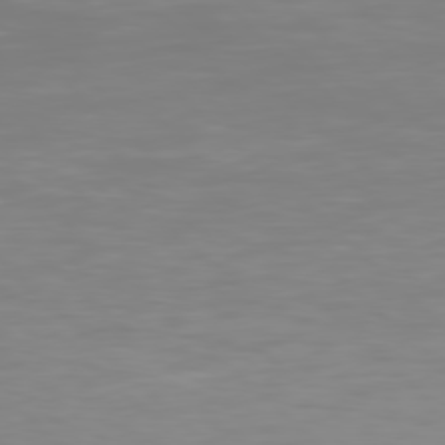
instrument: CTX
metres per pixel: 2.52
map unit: Hpe
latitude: 77.8205
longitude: -124.3467
